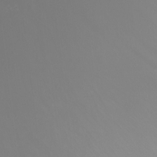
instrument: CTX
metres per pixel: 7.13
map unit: Nhu
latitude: -6.5573
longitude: -91.3293
